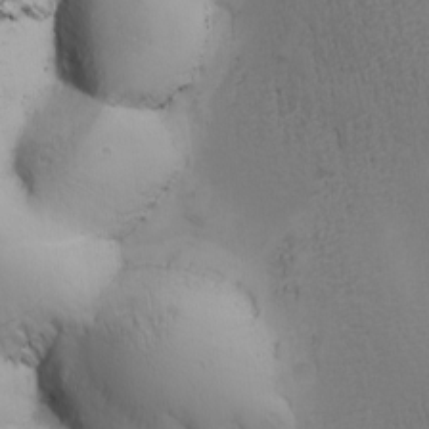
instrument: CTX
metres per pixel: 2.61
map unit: Ave
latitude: -7.8233
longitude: -119.2915
